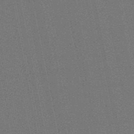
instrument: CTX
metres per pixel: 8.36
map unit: eHb
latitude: -50.4818
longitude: 79.3320
